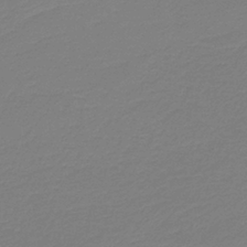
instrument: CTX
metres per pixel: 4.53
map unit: HNb
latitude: -37.3698
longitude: 55.1431
